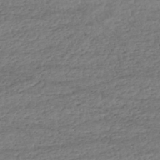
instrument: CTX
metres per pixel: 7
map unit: HNhu
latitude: -43.6154
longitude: 105.6533
